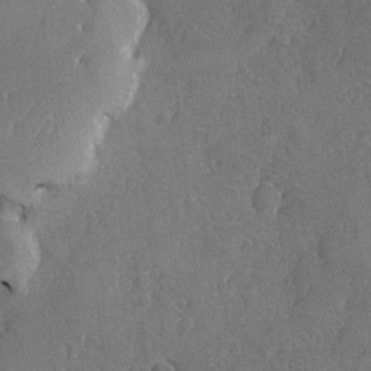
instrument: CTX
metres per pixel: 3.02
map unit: Ave
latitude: -7.6722
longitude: -118.1955
